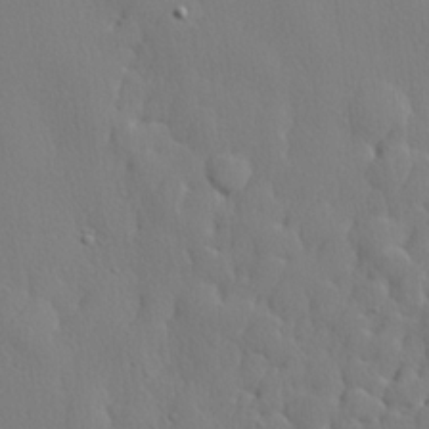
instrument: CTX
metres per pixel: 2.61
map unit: lHvf
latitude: 20.7435
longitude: 142.1416
